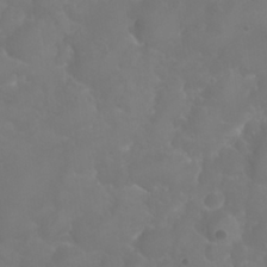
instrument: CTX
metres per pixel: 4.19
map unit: Nhu
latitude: 24.6112
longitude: -62.8569
